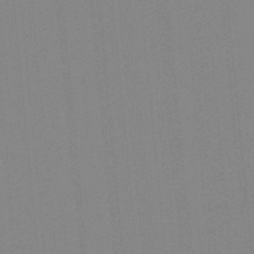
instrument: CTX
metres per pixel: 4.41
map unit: lHb
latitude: -48.9731
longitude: 81.1242
